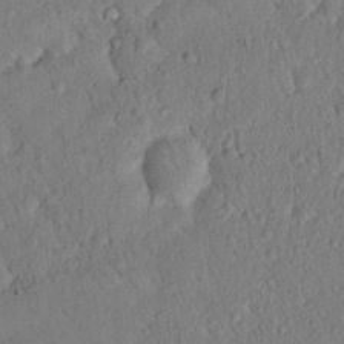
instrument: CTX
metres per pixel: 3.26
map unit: eHh
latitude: 19.3103
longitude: -62.7058
